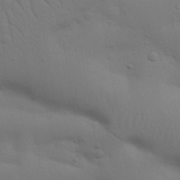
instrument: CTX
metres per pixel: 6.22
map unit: Nhu
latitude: 23.2915
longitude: -73.5183
